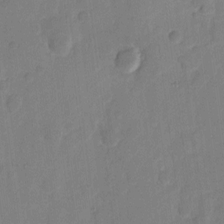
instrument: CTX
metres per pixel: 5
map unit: eHh
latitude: 7.4237
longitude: -65.6883
